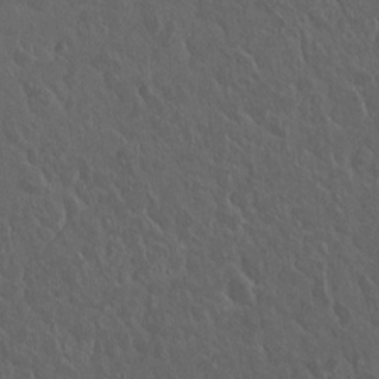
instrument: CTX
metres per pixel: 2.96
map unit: lAvf
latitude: 8.4034
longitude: 168.9730
